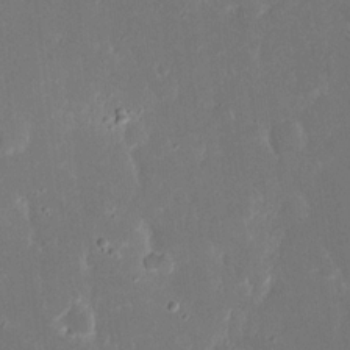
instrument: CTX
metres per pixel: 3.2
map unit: eHh
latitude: 16.1956
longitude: -72.5168
